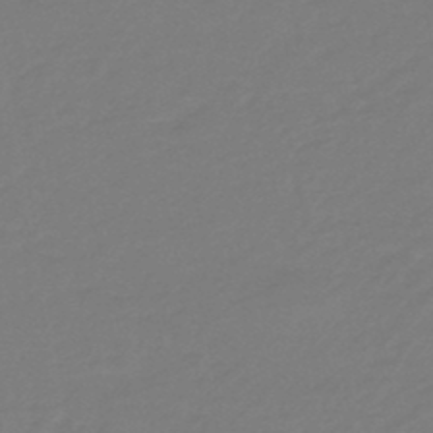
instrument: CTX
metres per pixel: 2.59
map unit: eHb
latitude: -46.4440
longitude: 88.4629
